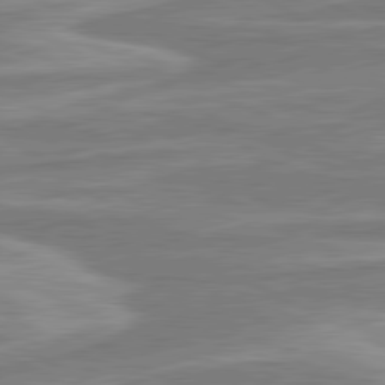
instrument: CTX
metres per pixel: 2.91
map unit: lApd
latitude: 80.7624
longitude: -174.8947
